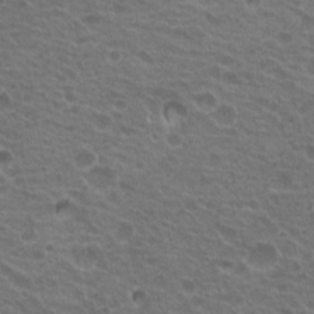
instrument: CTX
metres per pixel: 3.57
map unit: Hto
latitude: 19.8961
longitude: -32.2145
